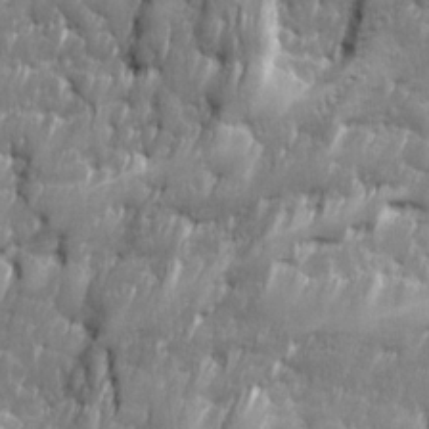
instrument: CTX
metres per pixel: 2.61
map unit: Ave
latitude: 16.1578
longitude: -135.5938
